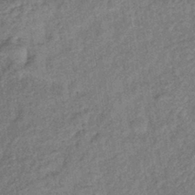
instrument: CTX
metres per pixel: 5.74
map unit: eHb
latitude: -39.7856
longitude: 77.6911
